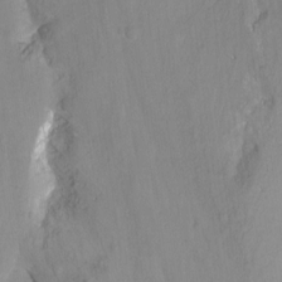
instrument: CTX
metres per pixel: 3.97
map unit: Nhu
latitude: -14.0094
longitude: -55.1214
